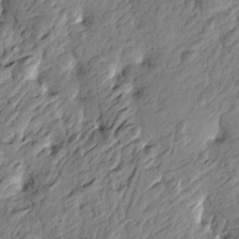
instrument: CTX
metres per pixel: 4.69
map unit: Htu
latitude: -3.5021
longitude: 179.7855
